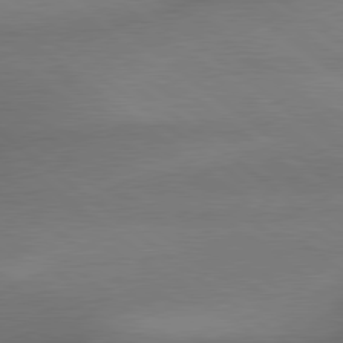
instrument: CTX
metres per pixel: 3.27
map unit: lApd
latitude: 79.5749
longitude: -167.0458
